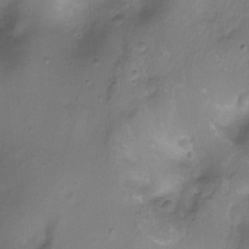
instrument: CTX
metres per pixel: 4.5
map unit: Ht
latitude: 4.2522
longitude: -20.2522
